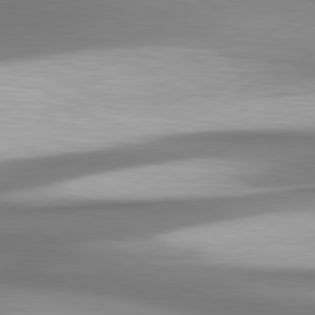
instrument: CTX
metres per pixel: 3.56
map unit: lApd
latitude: 80.6113
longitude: 178.6329
